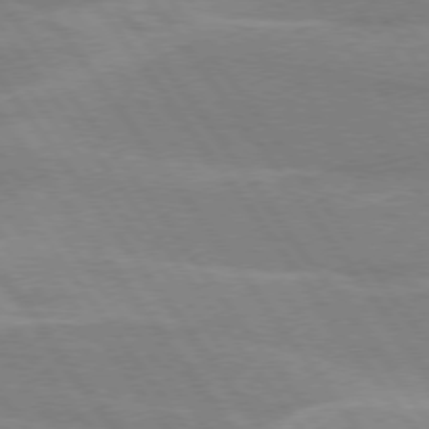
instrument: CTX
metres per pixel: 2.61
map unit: lApd
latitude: 74.8191
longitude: -67.1025
